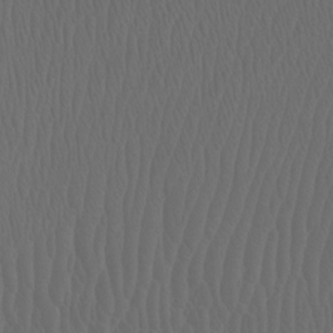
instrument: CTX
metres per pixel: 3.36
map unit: Aa
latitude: -7.7666
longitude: -78.1011
